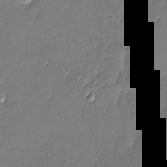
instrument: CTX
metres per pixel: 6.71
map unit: Nhu
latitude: -27.8800
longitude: -64.9892
